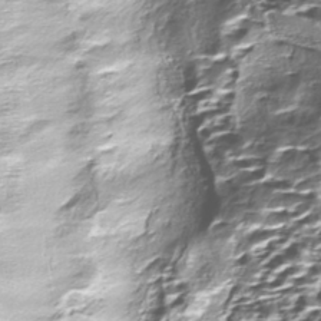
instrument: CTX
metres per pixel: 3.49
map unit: Nhe
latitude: -45.4265
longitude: 152.1416
